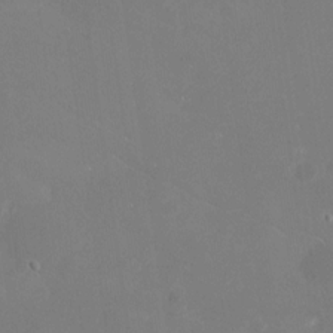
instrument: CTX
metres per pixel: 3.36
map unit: Nhu
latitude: -29.4077
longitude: -69.9339
